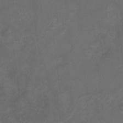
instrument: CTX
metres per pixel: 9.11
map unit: Ht
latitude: 1.5371
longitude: -22.5168
